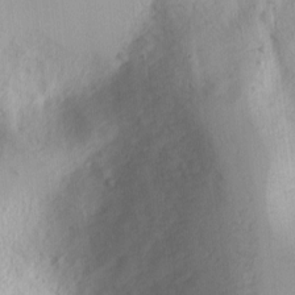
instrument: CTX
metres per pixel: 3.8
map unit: Nhu
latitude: -1.3888
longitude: -73.9339
